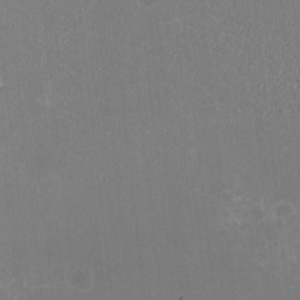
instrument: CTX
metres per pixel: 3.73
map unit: HNhu
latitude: -2.9919
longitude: -1.4804
